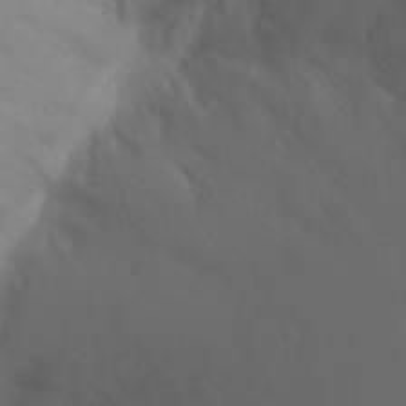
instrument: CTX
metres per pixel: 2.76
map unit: Ht
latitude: -7.4454
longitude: -30.5735
